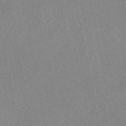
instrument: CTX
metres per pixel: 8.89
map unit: eAb
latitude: 48.8002
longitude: 106.8030
